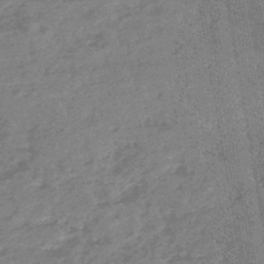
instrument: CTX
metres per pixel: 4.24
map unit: HNb
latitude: -44.0283
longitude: -38.0822
